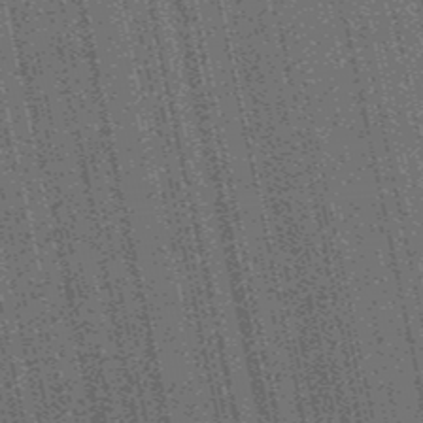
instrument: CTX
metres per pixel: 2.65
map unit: HNb
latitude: -51.9178
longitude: -49.7639
